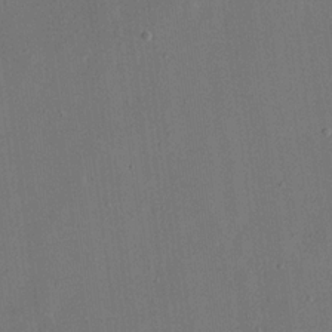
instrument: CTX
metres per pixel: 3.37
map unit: eHh
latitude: 18.5168
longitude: -70.3467
